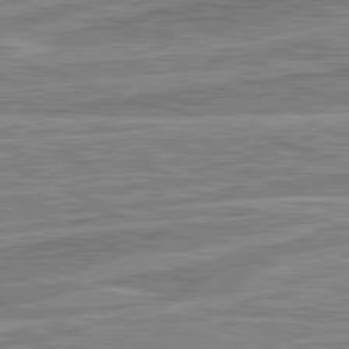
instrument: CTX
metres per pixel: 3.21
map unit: lApd
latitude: 82.4790
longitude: 138.1606
